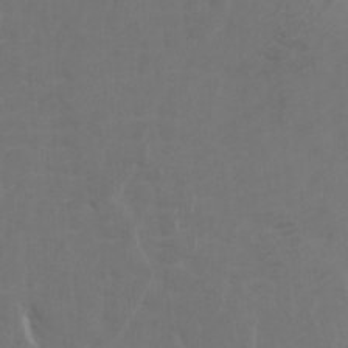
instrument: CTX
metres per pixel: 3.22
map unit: Htu
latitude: -3.9745
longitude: -72.6113
